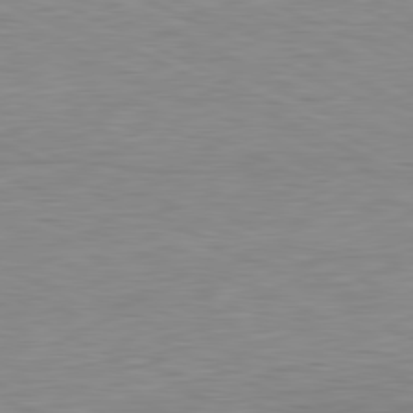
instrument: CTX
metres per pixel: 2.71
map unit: Ap
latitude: -81.7478
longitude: -77.2348
